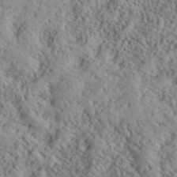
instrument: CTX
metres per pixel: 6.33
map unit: lHvf
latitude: 40.2144
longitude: -88.8191
